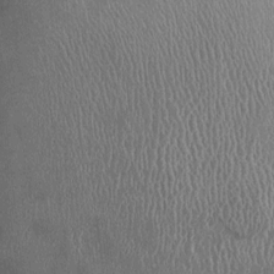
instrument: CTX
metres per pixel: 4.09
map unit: Ht
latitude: -1.6722
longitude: -13.8584
